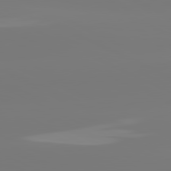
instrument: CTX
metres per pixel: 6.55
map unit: lApd
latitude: 81.0647
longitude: -148.7246
